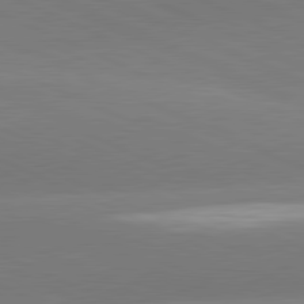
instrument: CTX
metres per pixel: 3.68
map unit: lApd
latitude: 81.3859
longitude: -155.5371
